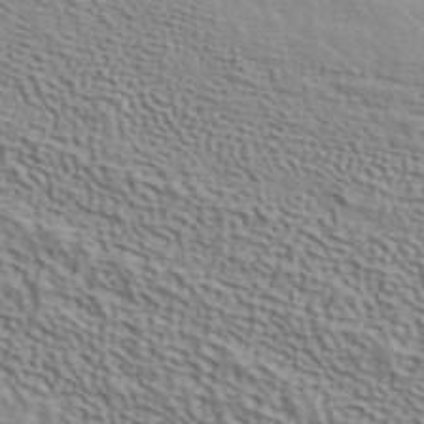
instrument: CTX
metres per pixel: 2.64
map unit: ANa
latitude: 42.2712
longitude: 50.0661
